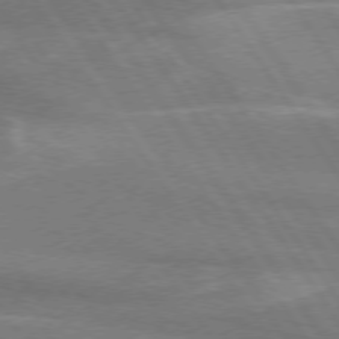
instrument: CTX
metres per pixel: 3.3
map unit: lApd
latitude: 74.6113
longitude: -66.4601
